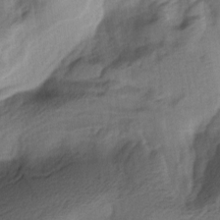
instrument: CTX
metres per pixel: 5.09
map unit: lAa
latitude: -4.8786
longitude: -123.5938
